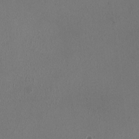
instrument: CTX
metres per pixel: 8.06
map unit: HNhu
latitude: -0.8408
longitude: -0.4790
